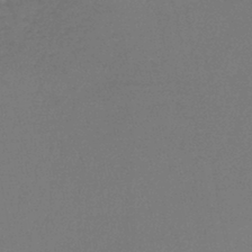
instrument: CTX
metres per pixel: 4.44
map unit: lHb
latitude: -44.0283
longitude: 74.8408
